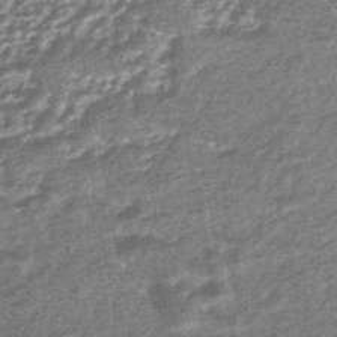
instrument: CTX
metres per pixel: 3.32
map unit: eHb
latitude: -45.5021
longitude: 88.8786
